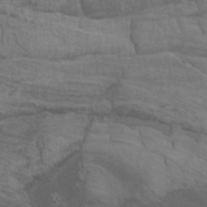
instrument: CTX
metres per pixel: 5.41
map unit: Nhu
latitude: -7.8989
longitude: -80.6301
